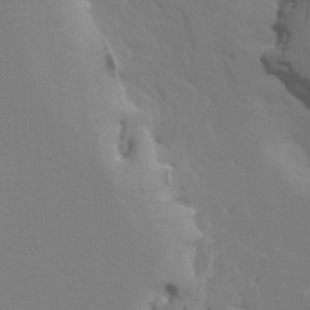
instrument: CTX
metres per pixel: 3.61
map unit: HNhu
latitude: 7.4804
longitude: -4.6301
